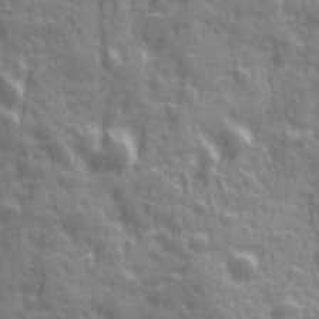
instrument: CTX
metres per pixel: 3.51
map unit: Ave
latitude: 19.7260
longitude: -132.3656
